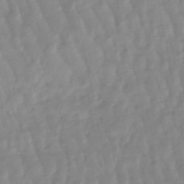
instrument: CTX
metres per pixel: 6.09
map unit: lHb
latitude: -48.4062
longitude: 79.3698
